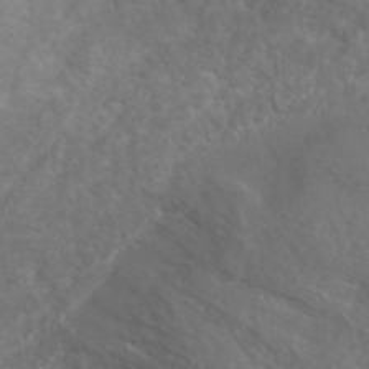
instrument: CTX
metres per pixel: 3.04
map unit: ANa
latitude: 40.1955
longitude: 21.7477
